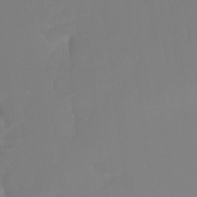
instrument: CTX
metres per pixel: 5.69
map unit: Ht
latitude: -16.1039
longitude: -50.3467
